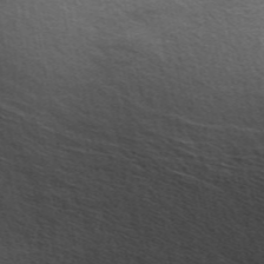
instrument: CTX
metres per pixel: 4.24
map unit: ANa
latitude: 49.7639
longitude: -74.6868
